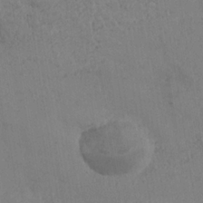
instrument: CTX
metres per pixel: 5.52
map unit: Nhe
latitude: -37.0486
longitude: 139.2187
